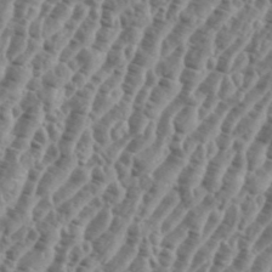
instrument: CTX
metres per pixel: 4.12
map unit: eHh
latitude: 36.4412
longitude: -135.9339
